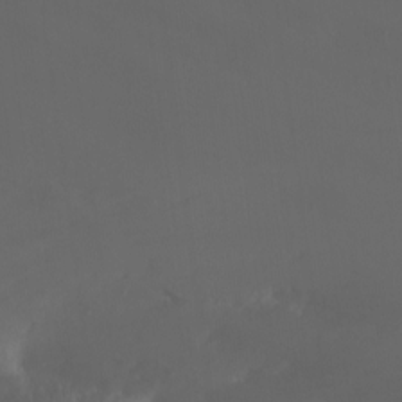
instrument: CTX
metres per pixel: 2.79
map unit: Nhu
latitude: -8.8408
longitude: -52.2523
